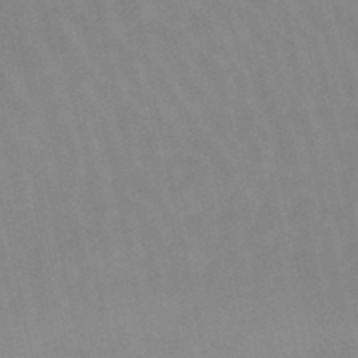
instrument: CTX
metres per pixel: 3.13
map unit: lHb
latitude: -48.4629
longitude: 84.1794
